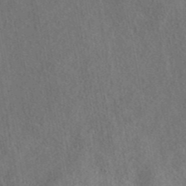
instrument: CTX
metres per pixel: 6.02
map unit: eAb
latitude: 43.7639
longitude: 109.3321
